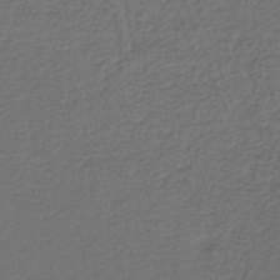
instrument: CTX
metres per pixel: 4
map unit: lHb
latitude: -39.3888
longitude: 62.0283
